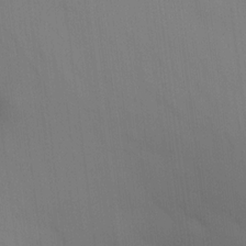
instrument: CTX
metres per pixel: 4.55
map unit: HNhu
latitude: 13.4427
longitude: 11.6344
